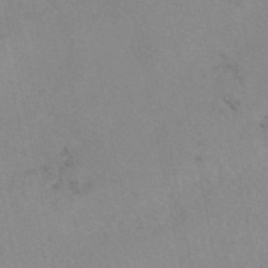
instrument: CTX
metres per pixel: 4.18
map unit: eAb
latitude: 48.8569
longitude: 104.4629
